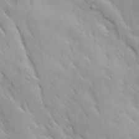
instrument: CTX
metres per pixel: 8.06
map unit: Ave
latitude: 9.7828
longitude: -103.4237
